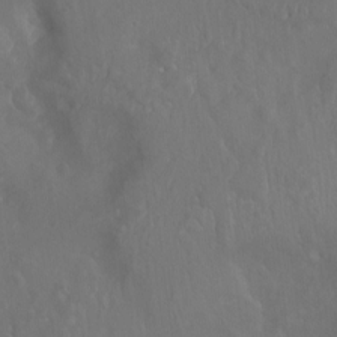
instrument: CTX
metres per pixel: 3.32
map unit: Aa
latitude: -13.1809
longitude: -67.1970
